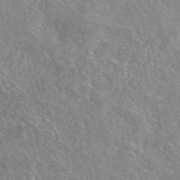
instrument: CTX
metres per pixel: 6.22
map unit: eAb
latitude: 46.7058
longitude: 101.9367
